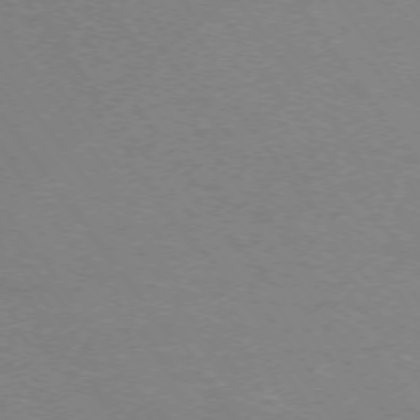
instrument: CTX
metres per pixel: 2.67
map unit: Ap
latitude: -74.6330
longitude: -75.1025
